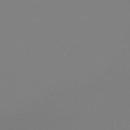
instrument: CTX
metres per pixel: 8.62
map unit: lHb
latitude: -46.7652
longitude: 66.0850
